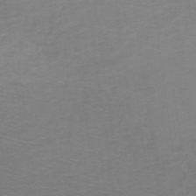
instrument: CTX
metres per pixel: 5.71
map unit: HNb
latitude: -48.8597
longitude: -45.8016
